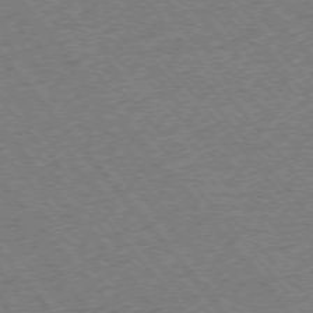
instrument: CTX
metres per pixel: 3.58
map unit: Ap
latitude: -75.4833
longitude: -86.6868
